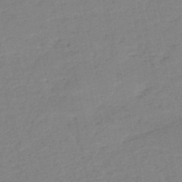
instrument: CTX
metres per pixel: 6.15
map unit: HNb
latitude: -53.2942
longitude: -39.5560
